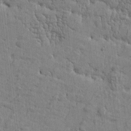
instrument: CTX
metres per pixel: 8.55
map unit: Htu
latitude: -4.6707
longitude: 176.7652
